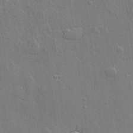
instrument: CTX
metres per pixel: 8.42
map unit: lHvf
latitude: 22.5735
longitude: 145.1242
